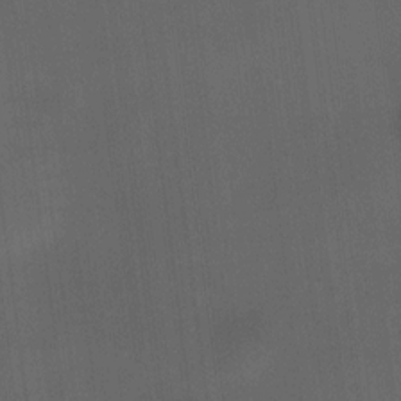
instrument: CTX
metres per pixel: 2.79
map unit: HNhu
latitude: 11.0459
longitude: 10.5952
